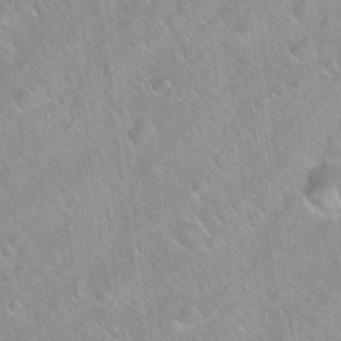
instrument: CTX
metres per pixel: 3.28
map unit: Hto
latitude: 20.3845
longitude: -53.7261
